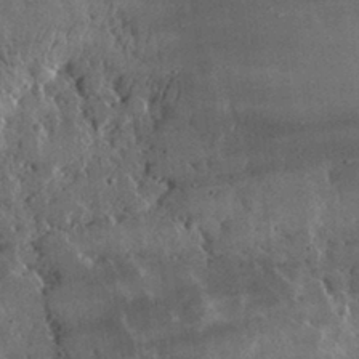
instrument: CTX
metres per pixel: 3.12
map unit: lHvf
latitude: 32.6868
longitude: -91.0647
